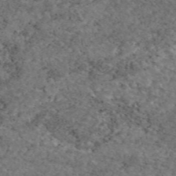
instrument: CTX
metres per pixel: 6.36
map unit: eAb
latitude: 47.4994
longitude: 113.8045
